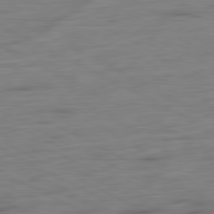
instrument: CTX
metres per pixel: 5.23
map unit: Ap
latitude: -81.4455
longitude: -77.9717
